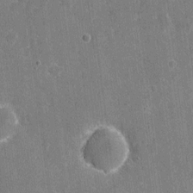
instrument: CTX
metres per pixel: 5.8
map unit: eHh
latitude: 5.9528
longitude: -67.6127
